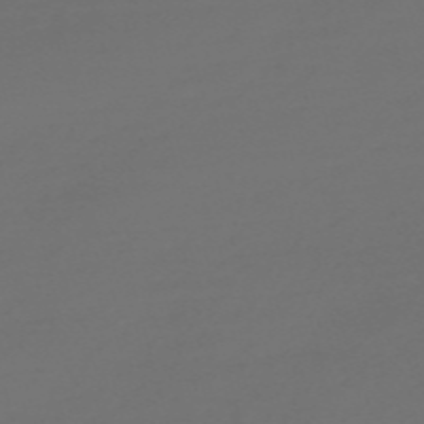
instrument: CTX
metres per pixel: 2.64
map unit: Nve
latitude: -58.7085
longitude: 56.4629
